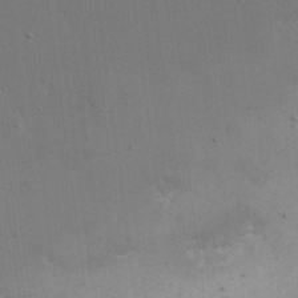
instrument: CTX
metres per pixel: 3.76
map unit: eHh
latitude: 19.4426
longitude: -69.4049
